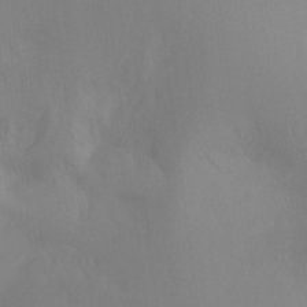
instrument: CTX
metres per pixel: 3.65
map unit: Ht
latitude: -11.5588
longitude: -45.7260
